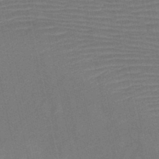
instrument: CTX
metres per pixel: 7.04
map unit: HNb
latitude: -46.7274
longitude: -41.6882
